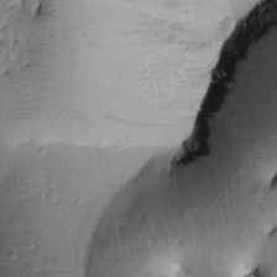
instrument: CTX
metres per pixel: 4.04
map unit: Htu
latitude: 0.0255
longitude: 173.4265
